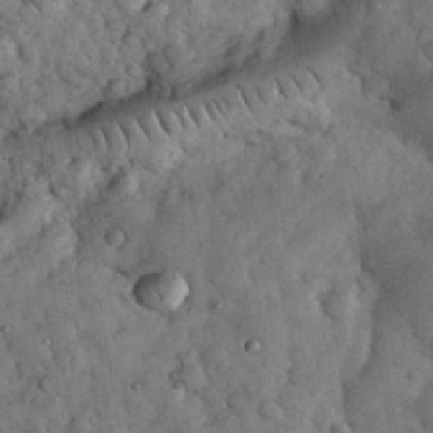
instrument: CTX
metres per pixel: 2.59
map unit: eHh
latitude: 33.5749
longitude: -68.4601
